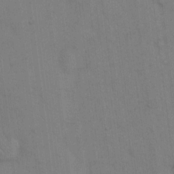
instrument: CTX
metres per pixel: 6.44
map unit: Hto
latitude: 14.1578
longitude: -61.1403
